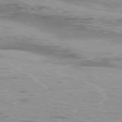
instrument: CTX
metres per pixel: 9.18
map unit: Ap
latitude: -77.0486
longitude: -68.1200
